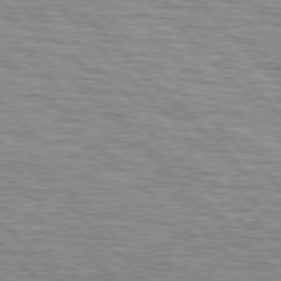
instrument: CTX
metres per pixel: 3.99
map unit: lApd
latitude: 76.6679
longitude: -58.4412
